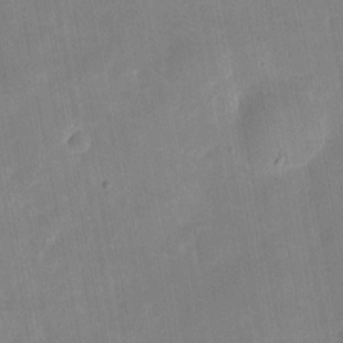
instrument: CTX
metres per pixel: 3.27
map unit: eHh
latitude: 5.6505
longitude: -69.9339
